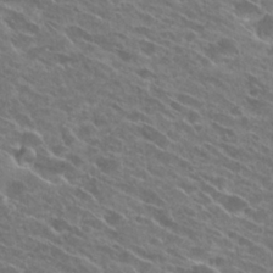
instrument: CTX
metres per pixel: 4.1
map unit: Hto
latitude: 26.3845
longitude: -41.9150
